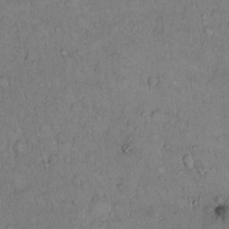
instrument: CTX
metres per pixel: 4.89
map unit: Hto
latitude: 14.3468
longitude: -57.0647
